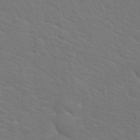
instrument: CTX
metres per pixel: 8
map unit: Hto
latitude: 18.9136
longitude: -33.8016
